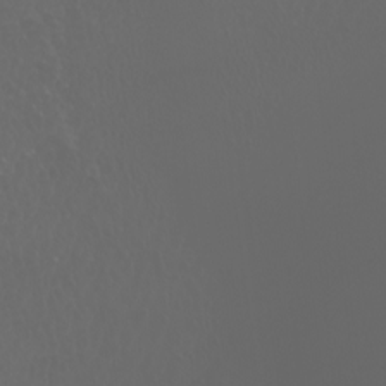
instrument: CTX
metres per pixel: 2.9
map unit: Aa
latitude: -7.1998
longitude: -73.2537
